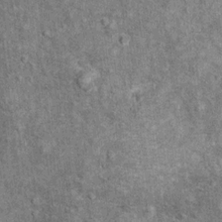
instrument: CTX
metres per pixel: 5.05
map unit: Ht
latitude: 11.2915
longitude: -38.5735
